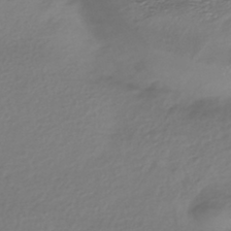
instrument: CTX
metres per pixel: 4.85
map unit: HNhu
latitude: -42.7463
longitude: 96.8975
